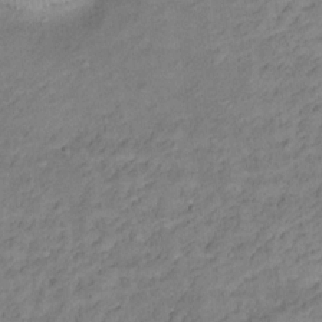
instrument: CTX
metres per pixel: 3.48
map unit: Ht
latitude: 12.6302
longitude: -39.9906
